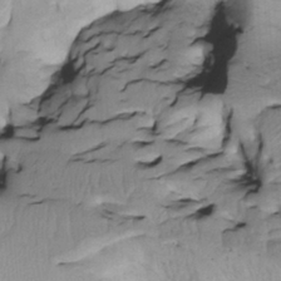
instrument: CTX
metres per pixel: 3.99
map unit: Htu
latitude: -4.6896
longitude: 150.3495
